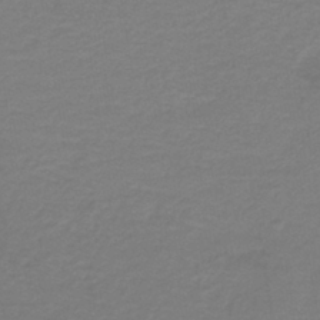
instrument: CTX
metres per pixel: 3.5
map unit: lHb
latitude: -41.4265
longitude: 52.5762
